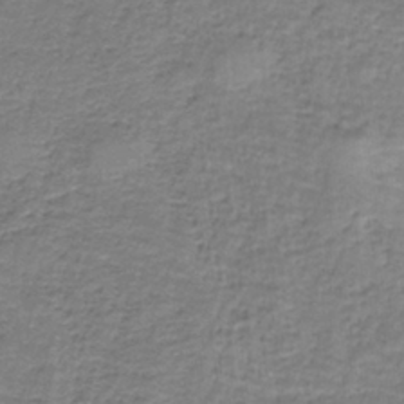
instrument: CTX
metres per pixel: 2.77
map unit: eAb
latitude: -37.3509
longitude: 52.6140
